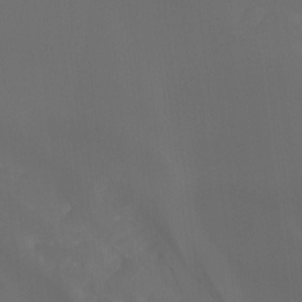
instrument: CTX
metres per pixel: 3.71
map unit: Ht
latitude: -14.3118
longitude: -58.0444
